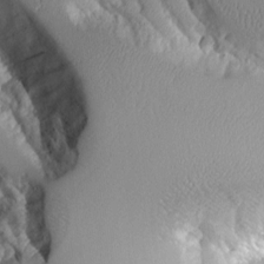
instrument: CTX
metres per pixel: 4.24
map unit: Aa
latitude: 10.4601
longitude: -126.5924
